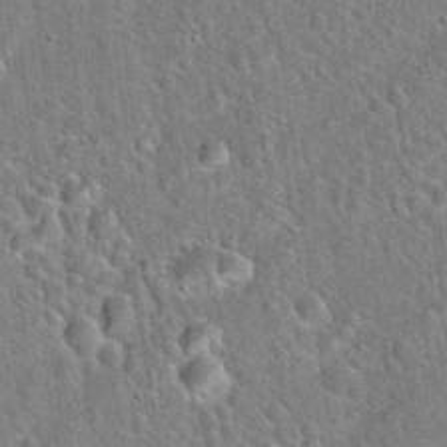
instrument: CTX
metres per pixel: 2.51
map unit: Hto
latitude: 21.4049
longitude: -51.2914
